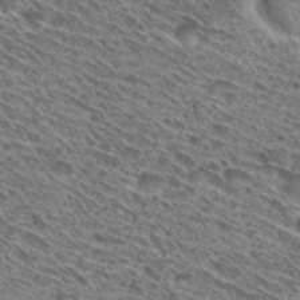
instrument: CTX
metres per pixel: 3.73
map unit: Hto
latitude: 30.1767
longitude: -45.7827
